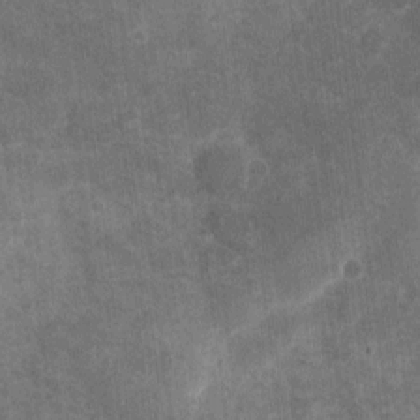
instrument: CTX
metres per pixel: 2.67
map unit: eHh
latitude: 4.6301
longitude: -71.6694
